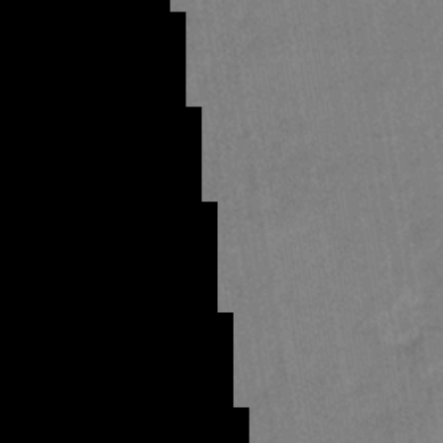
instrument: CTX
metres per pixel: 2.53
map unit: eHb
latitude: -34.3873
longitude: 74.0850
